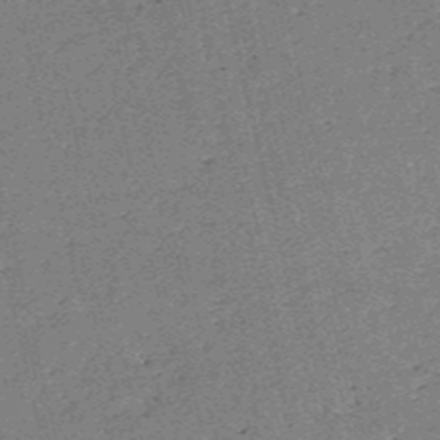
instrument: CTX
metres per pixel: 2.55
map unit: HNb
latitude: -54.0472
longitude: -40.0444
